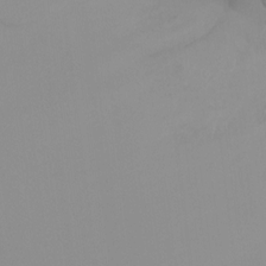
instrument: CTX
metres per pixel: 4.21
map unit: Ht
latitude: -16.1606
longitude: -47.9906
